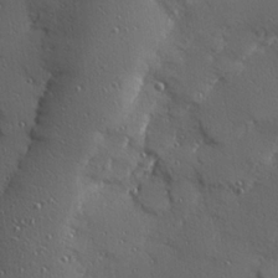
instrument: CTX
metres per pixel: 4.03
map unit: Hve
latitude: 24.6490
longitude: -96.5735
